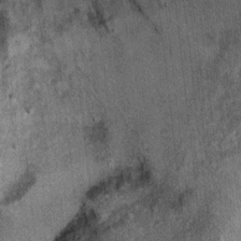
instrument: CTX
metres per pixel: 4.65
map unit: Ht
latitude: 9.9339
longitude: -38.1578
